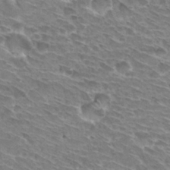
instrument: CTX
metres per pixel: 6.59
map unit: Hto
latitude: 30.2712
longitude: -42.4223
